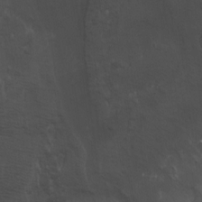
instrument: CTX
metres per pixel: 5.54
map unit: Htu
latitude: -6.5762
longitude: -67.7827
